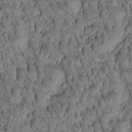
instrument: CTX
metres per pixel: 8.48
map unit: Htu
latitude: -2.3495
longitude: 171.5210
